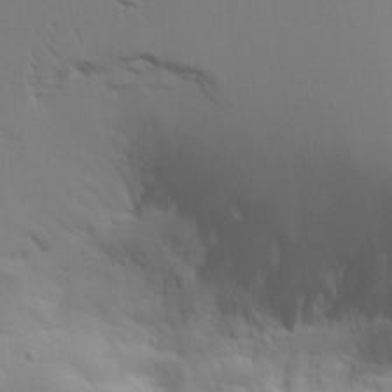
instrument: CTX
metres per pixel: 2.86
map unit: Aa
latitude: 21.4994
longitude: -124.3845
